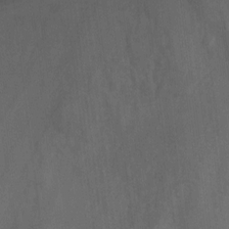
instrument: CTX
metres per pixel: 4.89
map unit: Ht
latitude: -0.7464
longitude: -17.2726
